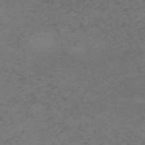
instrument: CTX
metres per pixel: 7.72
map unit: HNb
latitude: -55.6911
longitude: -46.5735
